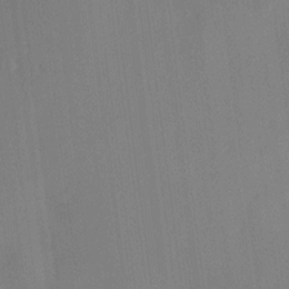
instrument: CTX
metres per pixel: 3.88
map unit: HNhu
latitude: 10.5735
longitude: 15.8045
